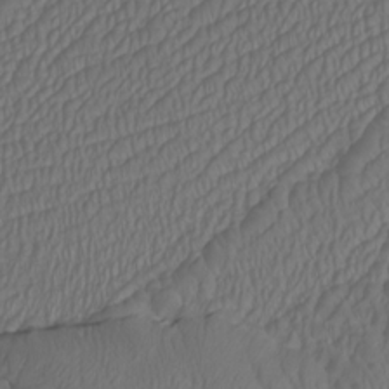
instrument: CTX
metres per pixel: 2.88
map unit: Htu
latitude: -7.3698
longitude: -68.8002
